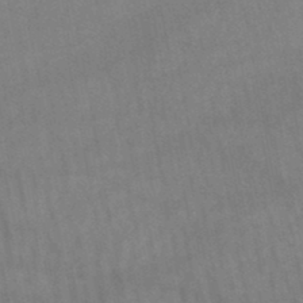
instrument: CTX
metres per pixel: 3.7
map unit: lHb
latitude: -47.2187
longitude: 62.0283
